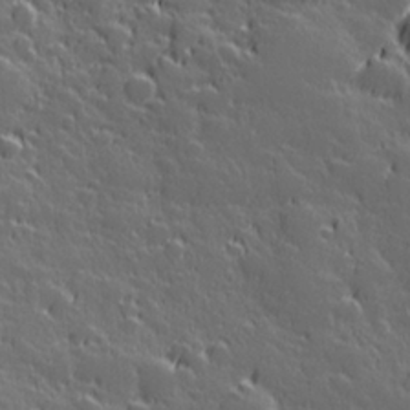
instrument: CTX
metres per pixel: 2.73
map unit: Hve
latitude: 27.4238
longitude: 144.6330
